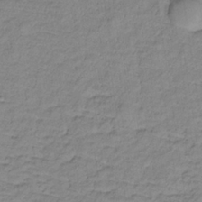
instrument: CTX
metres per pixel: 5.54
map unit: lHb
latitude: -32.1606
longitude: 65.8423
